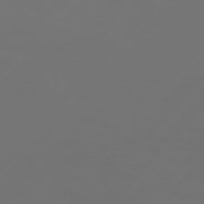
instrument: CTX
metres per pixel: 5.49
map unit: Hpe
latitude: 76.4979
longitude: -137.7072
